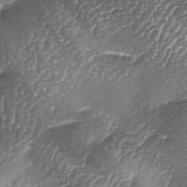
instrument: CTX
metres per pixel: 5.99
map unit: lAa
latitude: -4.5196
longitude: -128.3467
